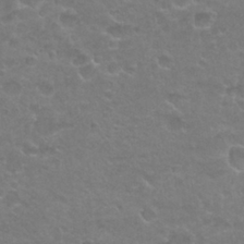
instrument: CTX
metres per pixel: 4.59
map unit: Nhu
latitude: 27.0081
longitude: -53.0270
